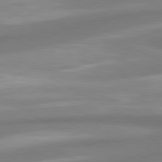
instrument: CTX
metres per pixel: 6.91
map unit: lApd
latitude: 80.2711
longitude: 178.2172
